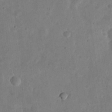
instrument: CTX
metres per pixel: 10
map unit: eHh
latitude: 21.1592
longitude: -69.1403
